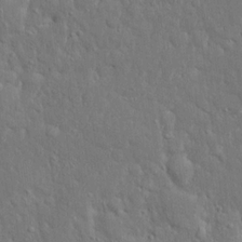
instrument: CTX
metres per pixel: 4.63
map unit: Ave
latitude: 17.6883
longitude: -140.8002
